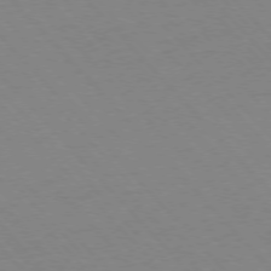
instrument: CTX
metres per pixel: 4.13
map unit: Ap
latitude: -76.5763
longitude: -86.3089
